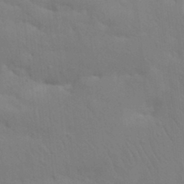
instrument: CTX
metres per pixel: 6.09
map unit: Nhu
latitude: 21.4994
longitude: -73.7450
